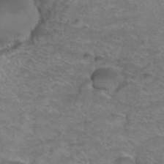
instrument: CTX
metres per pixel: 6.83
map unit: Hto
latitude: 38.8947
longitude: -42.6491
